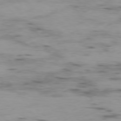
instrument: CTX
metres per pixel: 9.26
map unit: Ap
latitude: -76.4629
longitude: -69.8017
